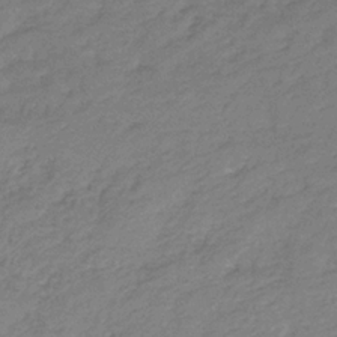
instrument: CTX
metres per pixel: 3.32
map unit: HNb
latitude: -36.1794
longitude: 50.6140
